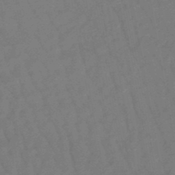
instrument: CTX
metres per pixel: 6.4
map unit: eHb
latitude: -47.1809
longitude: 82.1606
